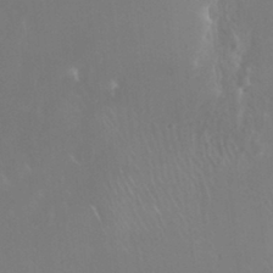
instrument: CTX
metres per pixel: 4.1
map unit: Nhu
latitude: 30.1200
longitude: -58.0822
